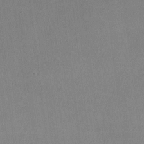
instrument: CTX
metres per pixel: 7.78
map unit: lHvf
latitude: -10.6896
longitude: -100.2523
